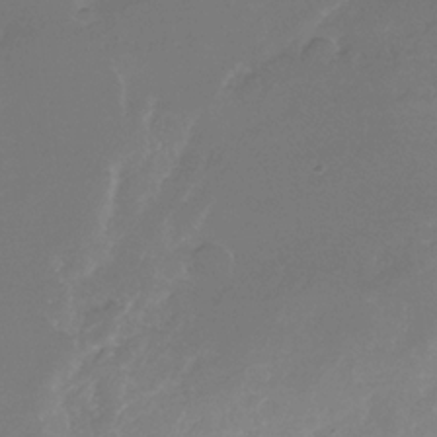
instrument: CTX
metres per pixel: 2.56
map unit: Nhe
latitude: -32.9920
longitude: -92.5734
